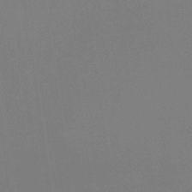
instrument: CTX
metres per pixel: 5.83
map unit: eHb
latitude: -30.3873
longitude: 72.1228
